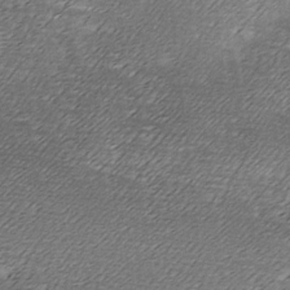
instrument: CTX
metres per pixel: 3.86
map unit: Ave
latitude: -7.4454
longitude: -123.2348
